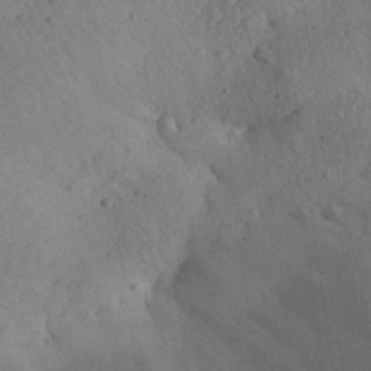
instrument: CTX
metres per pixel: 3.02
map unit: Aa
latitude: 30.2712
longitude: -145.0458
